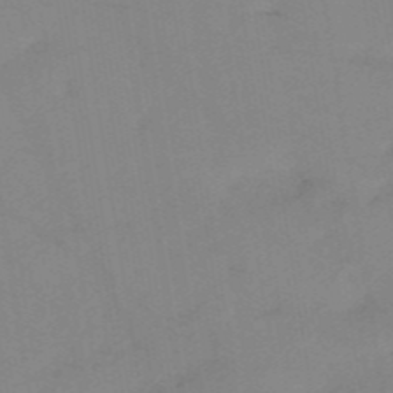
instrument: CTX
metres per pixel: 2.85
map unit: HNb
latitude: -53.9367
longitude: -48.9325
